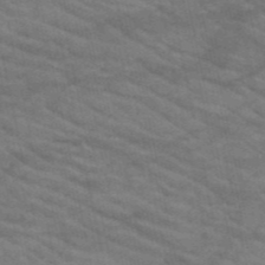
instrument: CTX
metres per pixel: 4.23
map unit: HNb
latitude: -53.0486
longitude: -44.0822
